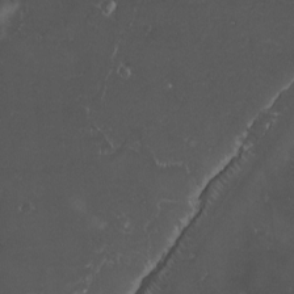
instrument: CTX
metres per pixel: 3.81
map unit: Ave
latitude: -9.8989
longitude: -116.6113
